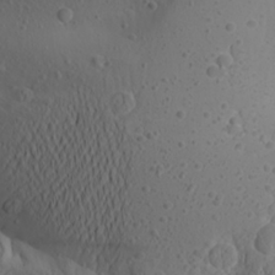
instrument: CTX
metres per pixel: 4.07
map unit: Aa
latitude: 23.1214
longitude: -145.0647
